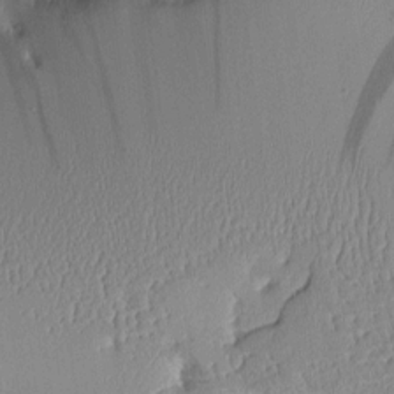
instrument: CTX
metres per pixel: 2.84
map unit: Aa
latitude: 10.6869
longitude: -127.1592
